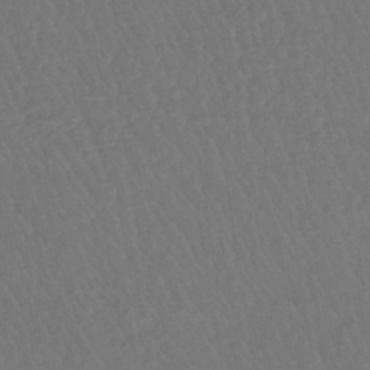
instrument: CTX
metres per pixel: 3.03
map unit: lHb
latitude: -43.2942
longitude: 64.4440
